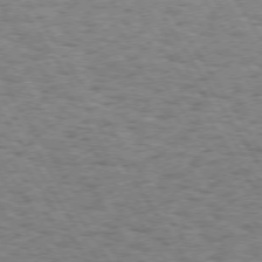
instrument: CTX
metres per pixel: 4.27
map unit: Hpe
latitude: 73.3104
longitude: -130.5168
